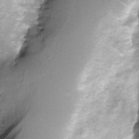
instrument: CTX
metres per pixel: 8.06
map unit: Nve
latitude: -24.6707
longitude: -109.2726
